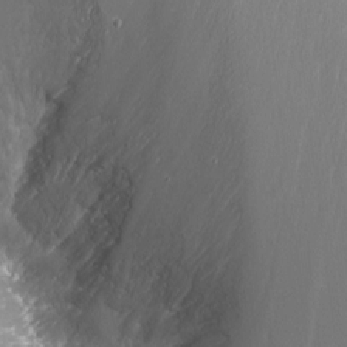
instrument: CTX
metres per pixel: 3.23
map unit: Nhu
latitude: -9.6155
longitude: -78.6869
